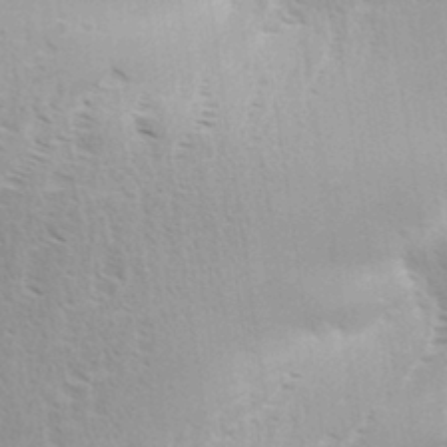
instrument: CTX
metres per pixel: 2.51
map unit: Aa
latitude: 32.8947
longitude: -140.3656
